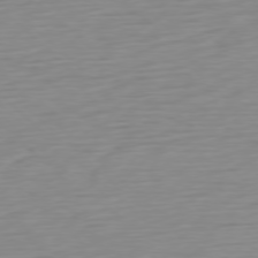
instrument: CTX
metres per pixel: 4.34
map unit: Ap
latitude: -77.6722
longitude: -77.7449
